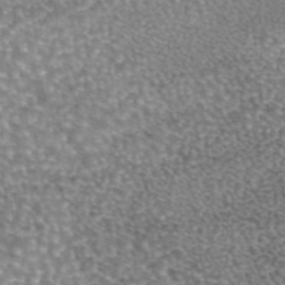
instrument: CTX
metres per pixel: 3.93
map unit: eAb
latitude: 44.8191
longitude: 105.5399
